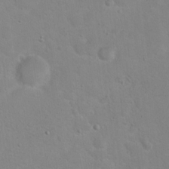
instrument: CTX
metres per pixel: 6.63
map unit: Hto
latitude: 16.6491
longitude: -39.1214
